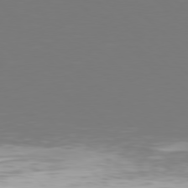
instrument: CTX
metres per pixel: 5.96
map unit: Hpe
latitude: 77.2915
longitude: -171.6505
